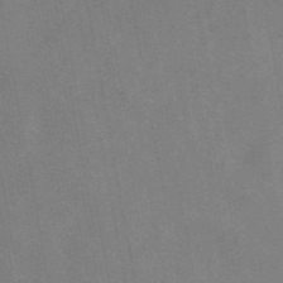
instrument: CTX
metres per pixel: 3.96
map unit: eAb
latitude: 47.0270
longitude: 116.8030
